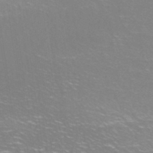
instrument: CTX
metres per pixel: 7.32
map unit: Nhe
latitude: -45.9367
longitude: 152.8408
